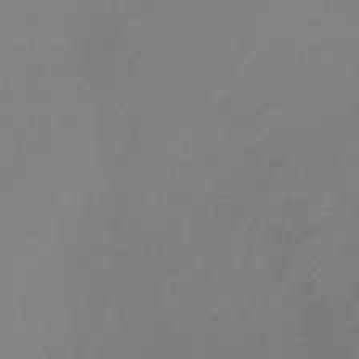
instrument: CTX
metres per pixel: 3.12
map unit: lHb
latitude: -35.4454
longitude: 67.4643
